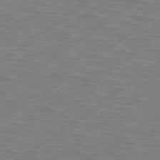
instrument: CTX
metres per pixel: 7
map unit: Hpe
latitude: 79.1214
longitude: -120.1389
